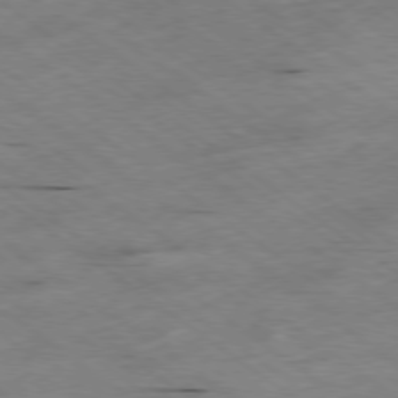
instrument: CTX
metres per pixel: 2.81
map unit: Hpe
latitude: -78.5384
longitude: -22.0822
